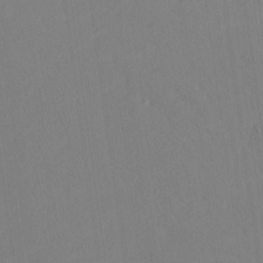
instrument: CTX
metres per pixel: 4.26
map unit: Htu
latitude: -15.8801
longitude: -46.1956
